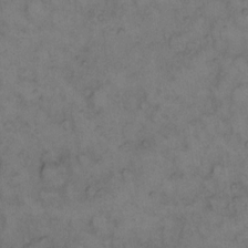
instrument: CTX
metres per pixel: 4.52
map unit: eHh
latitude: 12.6491
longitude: -63.7261
